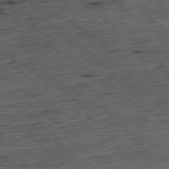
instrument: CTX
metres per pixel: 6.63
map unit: Hpe
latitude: -79.3509
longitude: 10.9542
